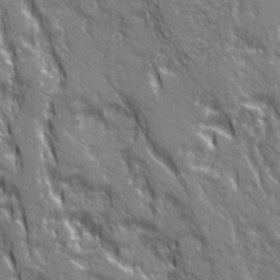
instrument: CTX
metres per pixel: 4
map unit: Ave
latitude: 21.2915
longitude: -134.9513
